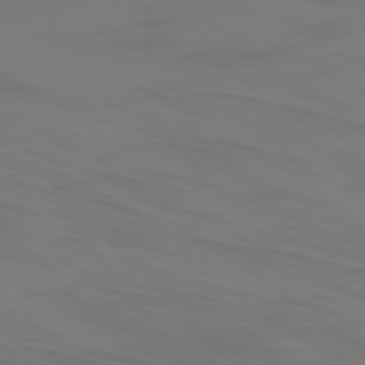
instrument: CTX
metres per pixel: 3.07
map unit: Ap
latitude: -78.0661
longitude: -95.4049
